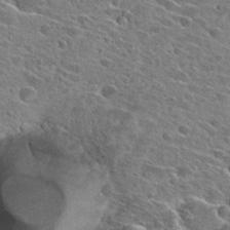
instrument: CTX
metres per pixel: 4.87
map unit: Hto
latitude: 27.0081
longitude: -43.1214
